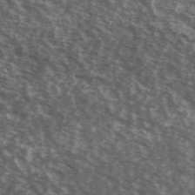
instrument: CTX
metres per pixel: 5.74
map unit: Ave
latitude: 39.5560
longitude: -108.4601
